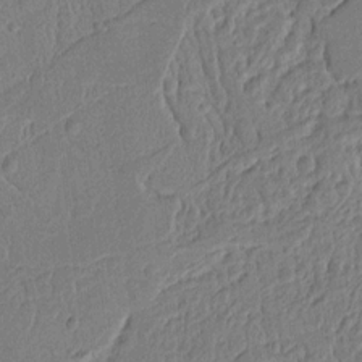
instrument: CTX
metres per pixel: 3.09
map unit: Ht
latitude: 11.5182
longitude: -75.9150
